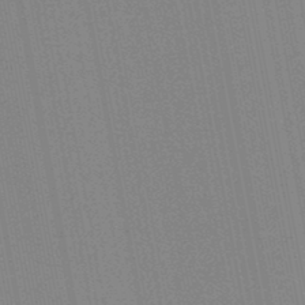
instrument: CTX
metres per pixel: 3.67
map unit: lHb
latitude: -46.5196
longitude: 78.1416
